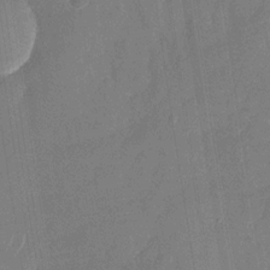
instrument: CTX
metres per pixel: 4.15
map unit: Nhu
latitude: -27.7288
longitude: -64.4979
